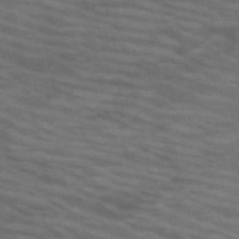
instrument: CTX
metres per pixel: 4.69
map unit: HNb
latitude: -53.4643
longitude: -44.7435
